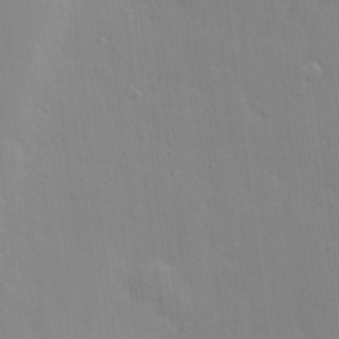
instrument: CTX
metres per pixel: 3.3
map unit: Hve
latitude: -11.1053
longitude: 175.7855
